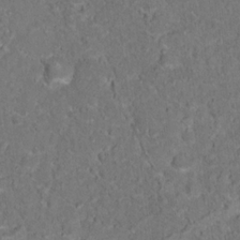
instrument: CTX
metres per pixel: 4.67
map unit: Hto
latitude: 17.0458
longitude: -37.8961
